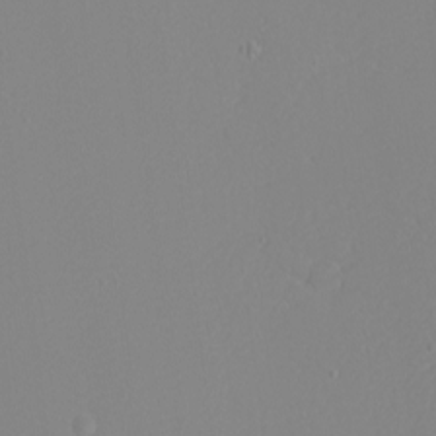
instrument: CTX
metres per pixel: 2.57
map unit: eHh
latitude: -4.4062
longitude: -81.8961
